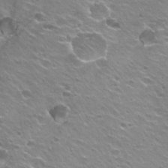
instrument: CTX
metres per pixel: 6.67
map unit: Hto
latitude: 22.6868
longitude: -32.4034
